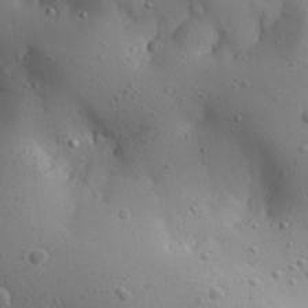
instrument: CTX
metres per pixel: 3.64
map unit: Aa
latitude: 27.3482
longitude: -128.3845
